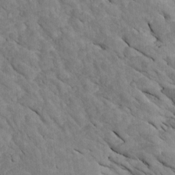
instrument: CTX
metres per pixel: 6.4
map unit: Htu
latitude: 1.3670
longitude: 143.6721
